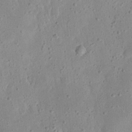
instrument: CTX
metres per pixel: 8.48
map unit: eHh
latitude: 23.2915
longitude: -67.6882
